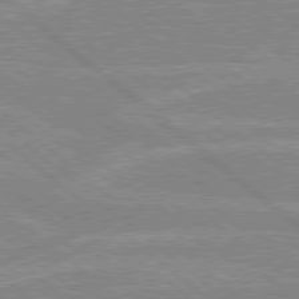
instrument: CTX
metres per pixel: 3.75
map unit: Hpe
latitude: 78.4601
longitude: -156.2144
